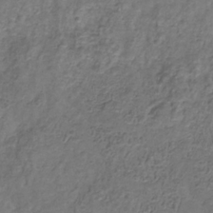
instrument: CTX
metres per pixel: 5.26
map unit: Hve
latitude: -33.6722
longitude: 90.8219
